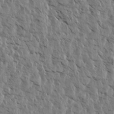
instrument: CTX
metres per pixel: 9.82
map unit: Aa
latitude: 14.1956
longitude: -141.6504
